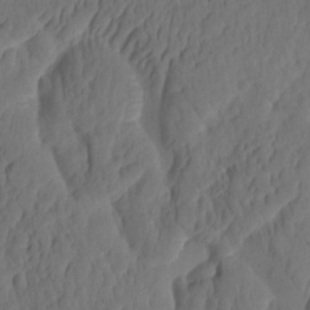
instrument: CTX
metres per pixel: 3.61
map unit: eHh
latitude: -1.6533
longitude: 15.3132
